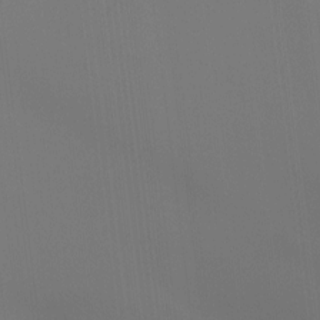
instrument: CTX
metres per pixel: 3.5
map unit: Htu
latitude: -12.5196
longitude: -46.3468
